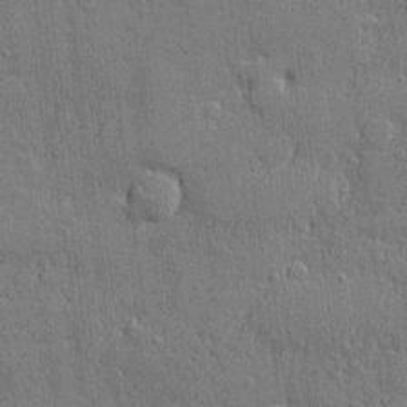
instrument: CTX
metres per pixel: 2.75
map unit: eHh
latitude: 5.3859
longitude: -75.5560
